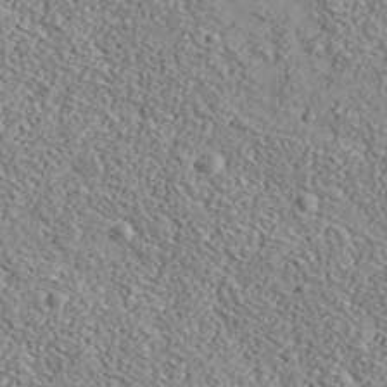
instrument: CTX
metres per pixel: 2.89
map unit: lHvf
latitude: 38.4034
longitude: -92.4979
